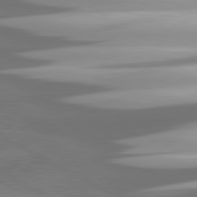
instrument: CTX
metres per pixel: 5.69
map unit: lApd
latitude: 81.0647
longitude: -146.6491
